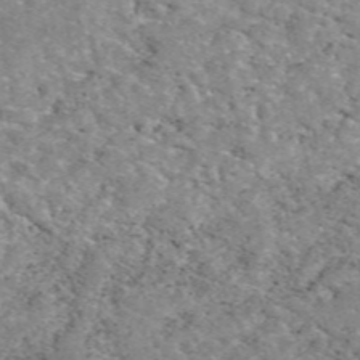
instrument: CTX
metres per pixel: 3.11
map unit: eAb
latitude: 49.9528
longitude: 112.1417
